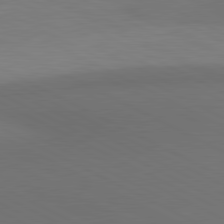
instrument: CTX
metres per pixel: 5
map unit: lApd
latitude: 81.0080
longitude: 138.4818
